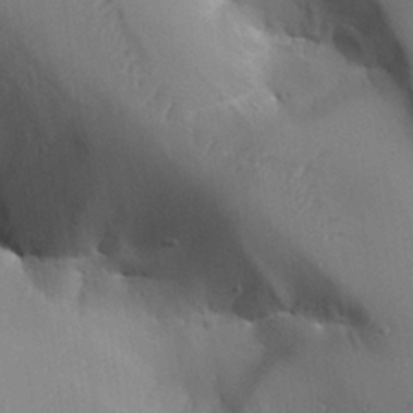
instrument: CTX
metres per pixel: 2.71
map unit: Aa
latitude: 27.7072
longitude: -129.4615
